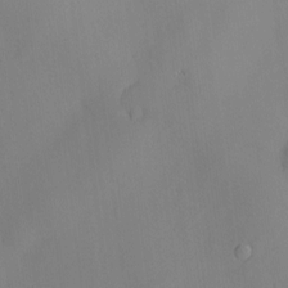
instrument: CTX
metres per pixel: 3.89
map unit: Hve
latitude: -9.9556
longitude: 175.9367
